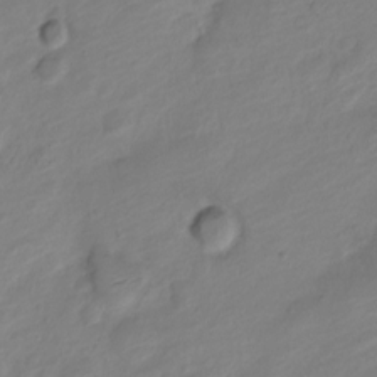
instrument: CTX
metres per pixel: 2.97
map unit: Nve
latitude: -19.1620
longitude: 108.1039
